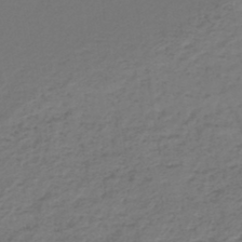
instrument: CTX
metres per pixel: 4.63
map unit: lHb
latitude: -43.3887
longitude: 71.3321
